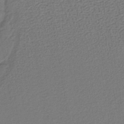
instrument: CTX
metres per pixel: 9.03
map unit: lHb
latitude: -38.8408
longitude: 59.2186
